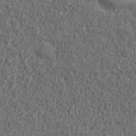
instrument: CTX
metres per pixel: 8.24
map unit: lHvf
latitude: 38.2900
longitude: -90.6868
